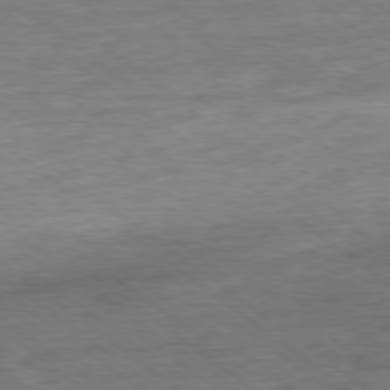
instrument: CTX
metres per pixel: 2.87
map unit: Ap
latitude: -79.1242
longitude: -102.6112
